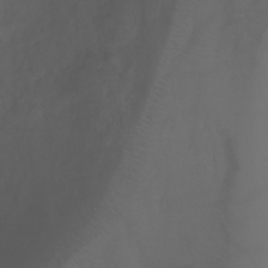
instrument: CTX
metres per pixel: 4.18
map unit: Ht
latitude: 0.1577
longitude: -36.2334
